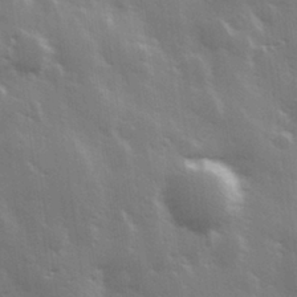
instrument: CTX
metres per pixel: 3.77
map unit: Hve
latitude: 28.5546
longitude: 148.0661
